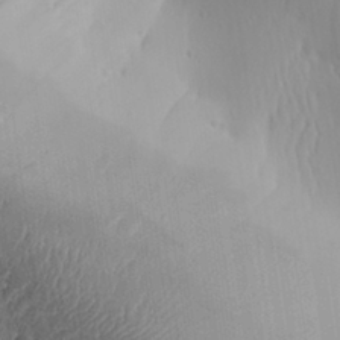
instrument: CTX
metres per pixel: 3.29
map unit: Aa
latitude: 30.9136
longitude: -132.8947
